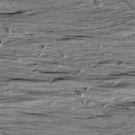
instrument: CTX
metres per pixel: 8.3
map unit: Aa
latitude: 9.6505
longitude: -141.6127
